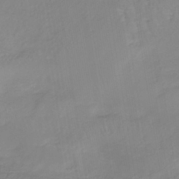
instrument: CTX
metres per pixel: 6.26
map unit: lHb
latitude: -40.2928
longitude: 65.8045
